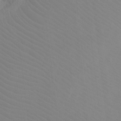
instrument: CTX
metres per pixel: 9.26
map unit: Ht
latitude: -9.2565
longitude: -38.3656
